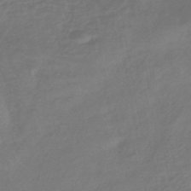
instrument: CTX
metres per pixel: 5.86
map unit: HNhu
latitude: -43.3698
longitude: 89.8800
